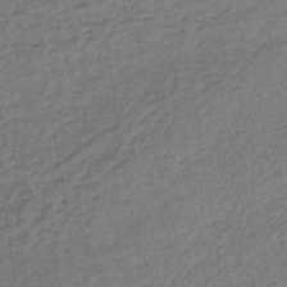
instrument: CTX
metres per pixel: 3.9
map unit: lHb
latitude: -39.6722
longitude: 72.5574
